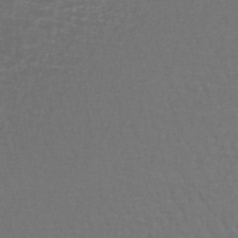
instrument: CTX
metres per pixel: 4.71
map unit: lHb
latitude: -43.0297
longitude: 65.1809
